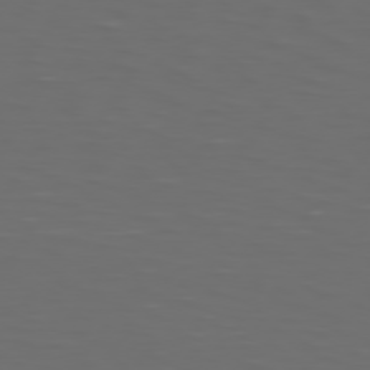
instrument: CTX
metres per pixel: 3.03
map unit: Hpe
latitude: 74.5546
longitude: -125.8016
